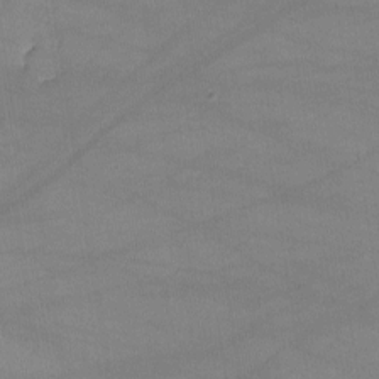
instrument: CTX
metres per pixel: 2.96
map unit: lHvf
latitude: -10.6141
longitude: -101.5749
